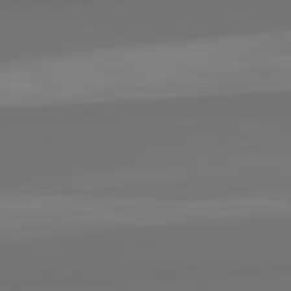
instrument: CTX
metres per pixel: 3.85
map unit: lApd
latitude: 82.3845
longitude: 159.4454
